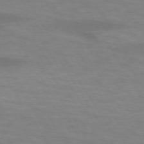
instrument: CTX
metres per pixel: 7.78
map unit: lApd
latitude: 73.7828
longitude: -53.4427
